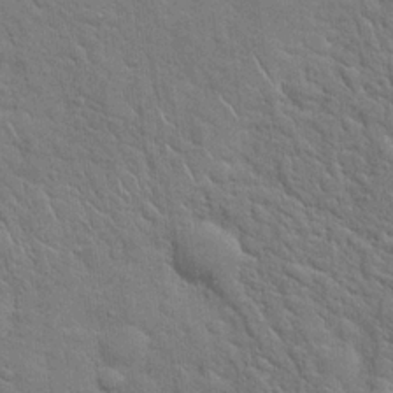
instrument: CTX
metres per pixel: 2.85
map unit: Hto
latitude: 19.1970
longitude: -51.7260
